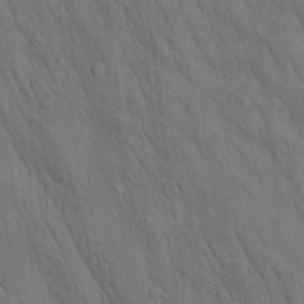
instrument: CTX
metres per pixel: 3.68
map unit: lAa
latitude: 21.8773
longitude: -138.2711
